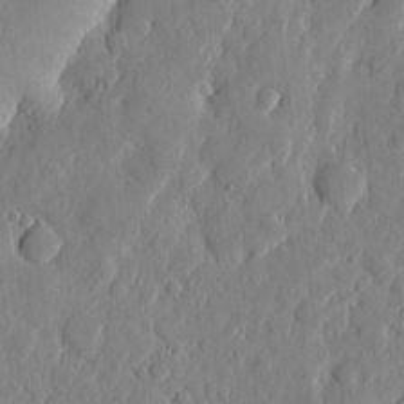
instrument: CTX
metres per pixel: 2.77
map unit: eHh
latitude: 6.6679
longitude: -72.6113
